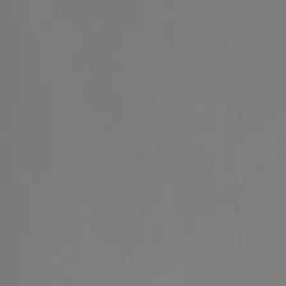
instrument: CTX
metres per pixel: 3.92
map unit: Nhu
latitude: -14.9731
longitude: -52.7813
